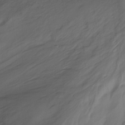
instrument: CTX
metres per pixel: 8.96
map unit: Nhu
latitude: -13.8422
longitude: -61.4804
